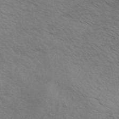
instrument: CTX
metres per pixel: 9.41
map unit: HNhu
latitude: -43.1242
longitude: 90.3496
